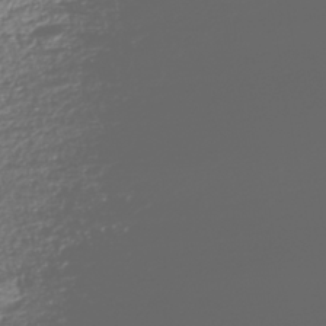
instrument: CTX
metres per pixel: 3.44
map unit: ANa
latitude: -42.5006
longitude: 108.0850
